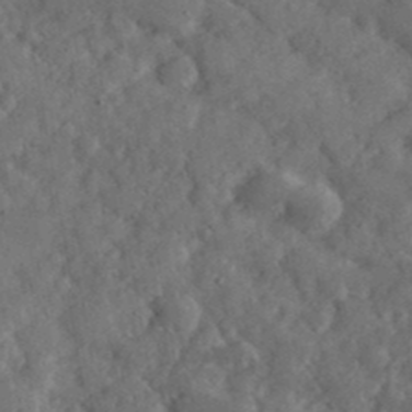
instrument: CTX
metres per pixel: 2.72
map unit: eHh
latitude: 37.2915
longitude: -67.8961
